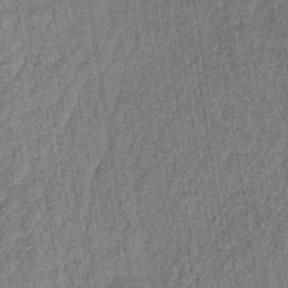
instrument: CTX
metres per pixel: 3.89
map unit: lHb
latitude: -35.8044
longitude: 64.1039
